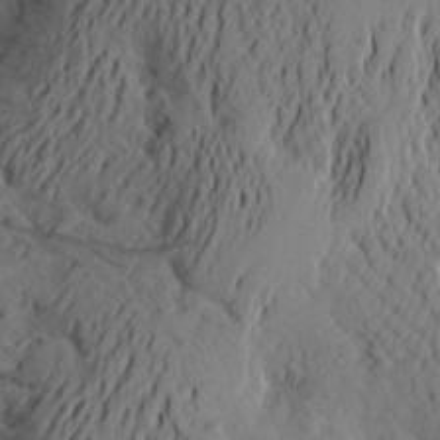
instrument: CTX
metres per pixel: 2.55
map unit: Aa
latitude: 24.6679
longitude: -147.5372
